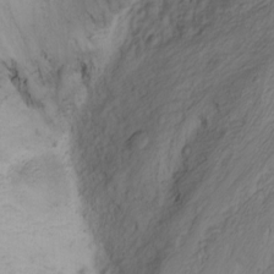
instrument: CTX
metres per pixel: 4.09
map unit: Nhu
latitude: -1.6911
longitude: -74.6491
